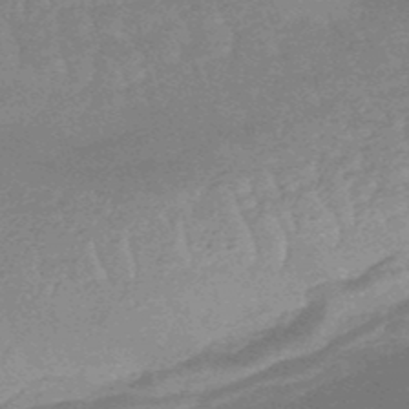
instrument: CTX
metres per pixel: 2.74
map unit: eHb
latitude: -48.0283
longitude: 87.0109
